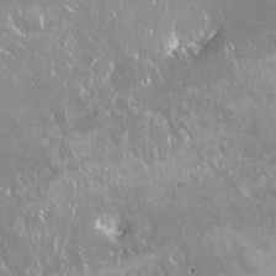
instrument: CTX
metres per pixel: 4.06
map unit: Nhu
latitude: -9.3698
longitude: -70.3467
